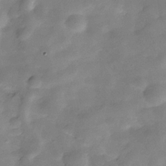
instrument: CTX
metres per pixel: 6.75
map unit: Hve
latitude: -31.0675
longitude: 93.4454
